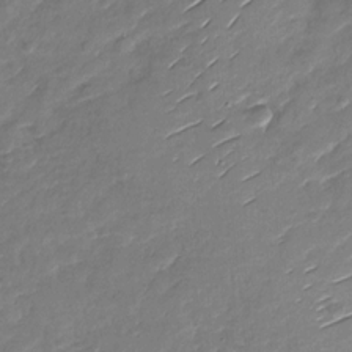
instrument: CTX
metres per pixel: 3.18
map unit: Nhu
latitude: -27.8422
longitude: -61.5182
